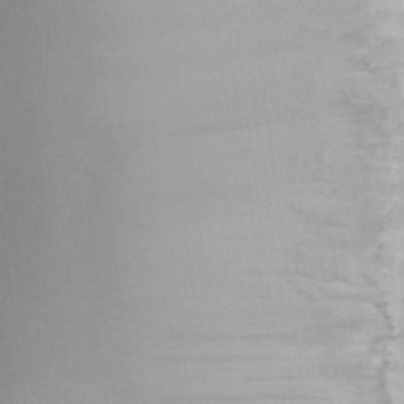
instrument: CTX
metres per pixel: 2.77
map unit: HNhu
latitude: 7.7827
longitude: -0.2144
